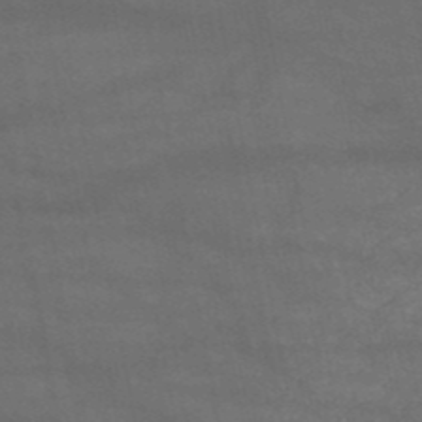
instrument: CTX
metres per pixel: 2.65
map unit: HNb
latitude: -51.8422
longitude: -39.3482
